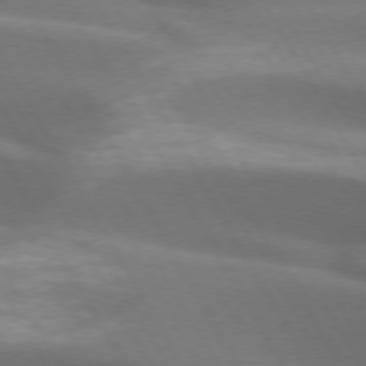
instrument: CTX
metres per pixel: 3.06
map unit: lApd
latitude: 72.9325
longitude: -51.2914
